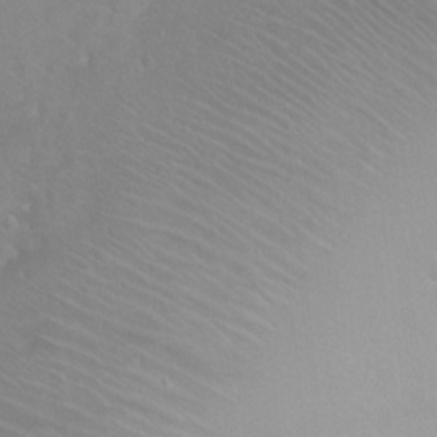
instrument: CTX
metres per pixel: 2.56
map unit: Nhu
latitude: 4.4601
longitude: -25.0080
